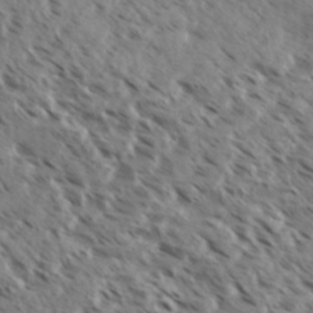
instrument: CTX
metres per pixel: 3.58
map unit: eHh
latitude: 35.7071
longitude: -138.8380
